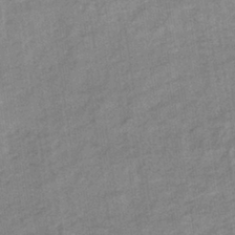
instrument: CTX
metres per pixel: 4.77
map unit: eHb
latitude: -37.8044
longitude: 77.8233
